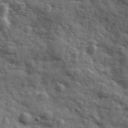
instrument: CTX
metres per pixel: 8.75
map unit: Ave
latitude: 11.9339
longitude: -102.9702
